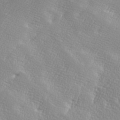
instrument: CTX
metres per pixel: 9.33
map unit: Ave
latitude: 9.9339
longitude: -106.3089
